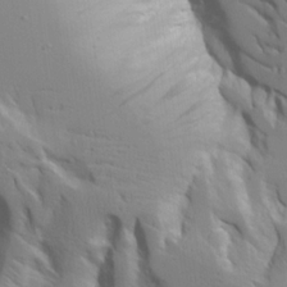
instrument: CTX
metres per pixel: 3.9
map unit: Aa
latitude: 20.6113
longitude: -124.1955
